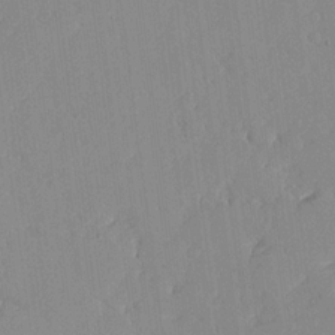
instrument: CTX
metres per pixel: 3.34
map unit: lHvf
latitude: 18.2144
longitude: -112.6112
